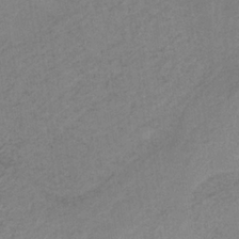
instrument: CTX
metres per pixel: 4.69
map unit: HNb
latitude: -33.3888
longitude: 63.2754
